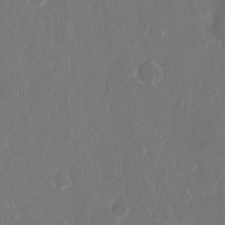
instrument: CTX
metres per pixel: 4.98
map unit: eHh
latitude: 15.0459
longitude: -72.6869
